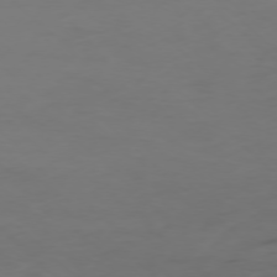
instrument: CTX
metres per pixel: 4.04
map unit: Ap
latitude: -76.6330
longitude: -67.5749
